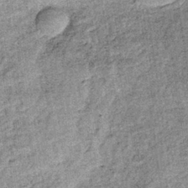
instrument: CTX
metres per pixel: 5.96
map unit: lHb
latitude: -36.1794
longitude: 66.1984
